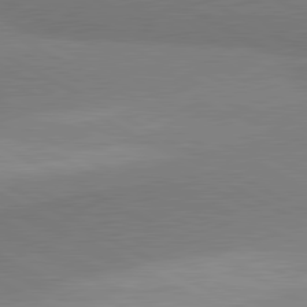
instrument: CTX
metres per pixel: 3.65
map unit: lApd
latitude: 81.0836
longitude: 158.5573
